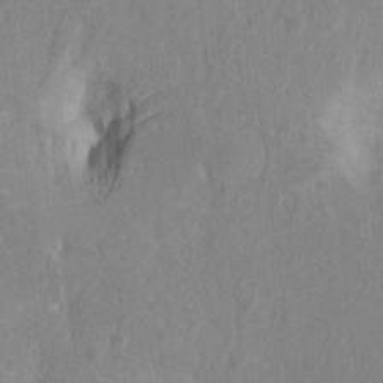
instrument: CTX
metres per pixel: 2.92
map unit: Htu
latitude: -4.8975
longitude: 151.4454
